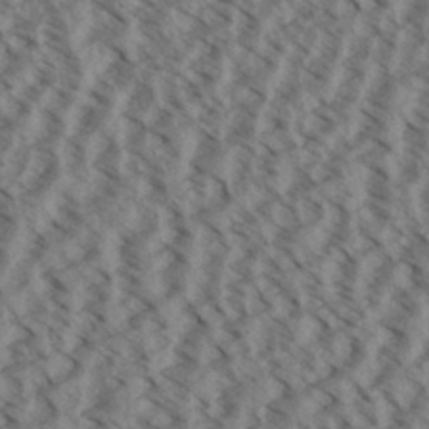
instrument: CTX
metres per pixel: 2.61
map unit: Aa
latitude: 32.7246
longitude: -138.6490
